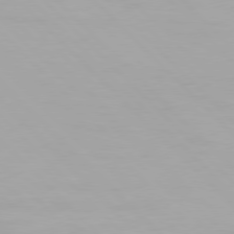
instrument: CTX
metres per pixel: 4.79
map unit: Hpe
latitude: 77.4615
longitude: -164.0822
